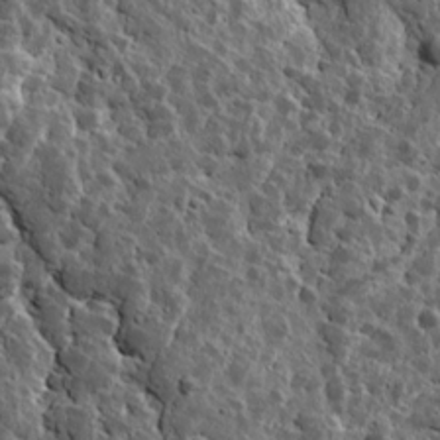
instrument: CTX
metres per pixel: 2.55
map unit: Ave
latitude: 17.3482
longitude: -134.8569
